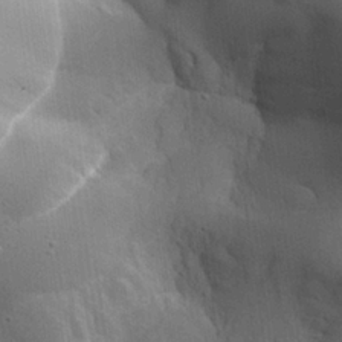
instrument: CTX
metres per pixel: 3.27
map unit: Aa
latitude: 25.5371
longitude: -127.9150
